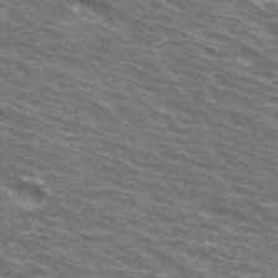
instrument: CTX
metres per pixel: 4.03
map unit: Hto
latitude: 33.7072
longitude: -42.4412
